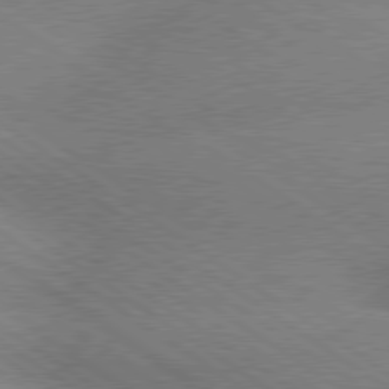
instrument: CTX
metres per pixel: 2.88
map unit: Hpe
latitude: 79.1970
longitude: -152.2145
